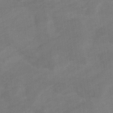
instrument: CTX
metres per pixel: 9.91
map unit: eHb
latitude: -33.2565
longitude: 72.5574
